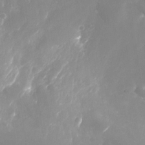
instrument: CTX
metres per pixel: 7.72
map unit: Nhu
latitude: -28.8030
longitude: -68.9325
